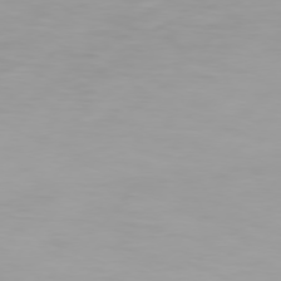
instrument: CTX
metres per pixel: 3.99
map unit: Hpe
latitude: 74.6679
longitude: -129.6316
